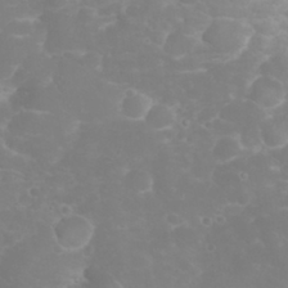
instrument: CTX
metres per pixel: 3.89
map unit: eHh
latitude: 31.1970
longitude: -65.1025
